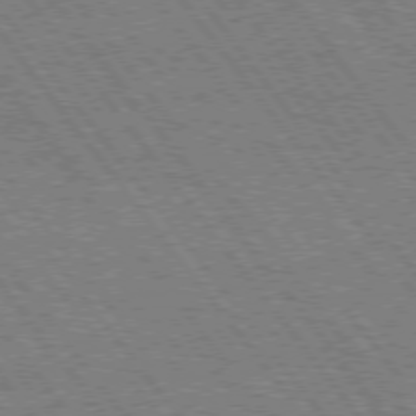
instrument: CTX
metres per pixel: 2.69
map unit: Hpe
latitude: 74.6302
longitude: -139.8961
